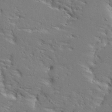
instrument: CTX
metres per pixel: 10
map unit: Ave
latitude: 13.5560
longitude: -137.4616
